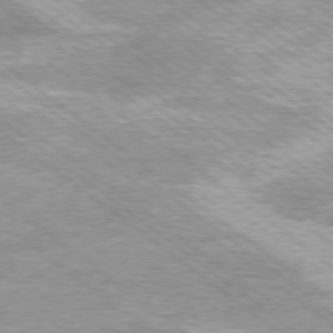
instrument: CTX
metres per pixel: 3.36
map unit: Ap
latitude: -79.1809
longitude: -82.4790
